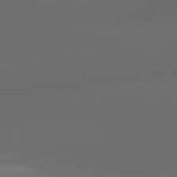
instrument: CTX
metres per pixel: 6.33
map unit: lApd
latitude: 83.1025
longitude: -132.3845
